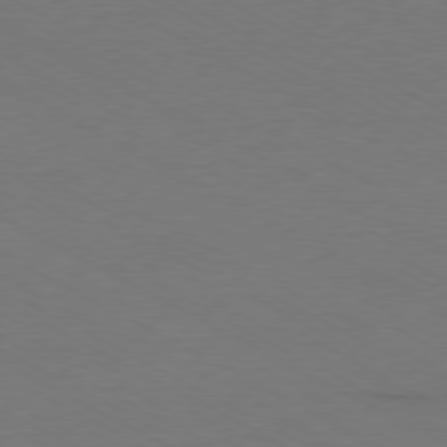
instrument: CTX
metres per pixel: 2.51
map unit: Ap
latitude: -79.7477
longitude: -82.4601
